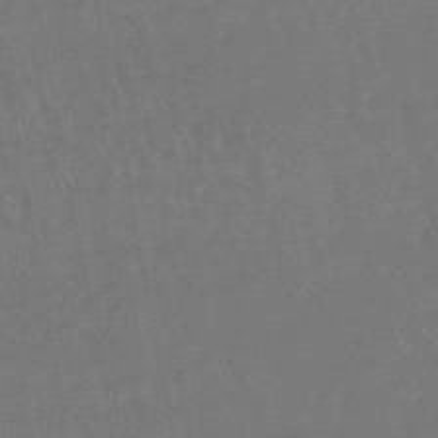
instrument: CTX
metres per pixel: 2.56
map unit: lHb
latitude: -47.8233
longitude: 73.9745
